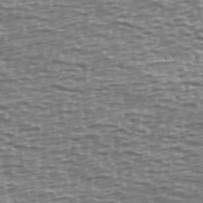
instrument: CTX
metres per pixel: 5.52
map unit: Ave
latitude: 40.2522
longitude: -112.9703
